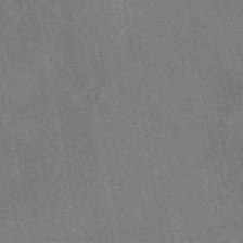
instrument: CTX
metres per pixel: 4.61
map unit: eAb
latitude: 49.7639
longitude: 116.0094
